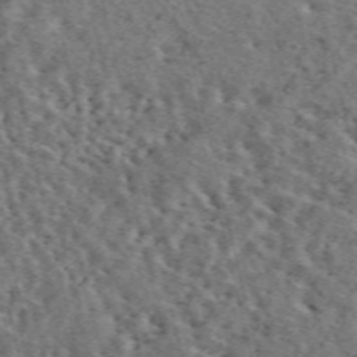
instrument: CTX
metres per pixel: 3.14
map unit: eAb
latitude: 45.0080
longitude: 111.4454
